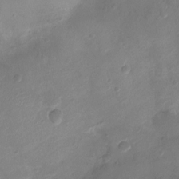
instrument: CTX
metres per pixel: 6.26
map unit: Ht
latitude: -7.6533
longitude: -18.8380
